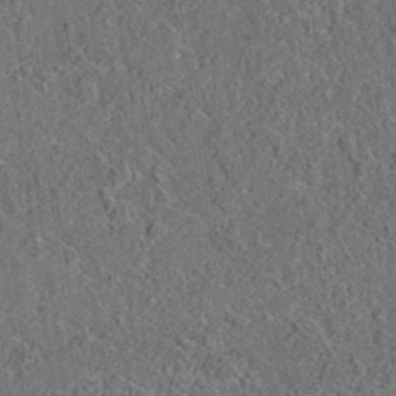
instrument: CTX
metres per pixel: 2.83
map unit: eAb
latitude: 35.4615
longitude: 109.4832
